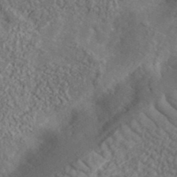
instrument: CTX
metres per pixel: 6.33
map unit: lHvf
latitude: 38.4412
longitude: -89.9339
